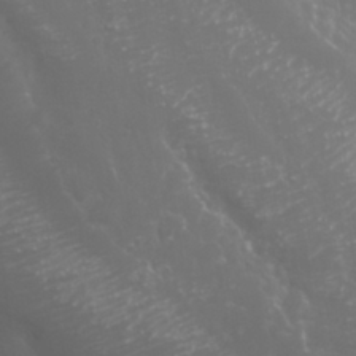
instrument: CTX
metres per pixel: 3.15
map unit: Nhu
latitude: 27.7639
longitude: -60.3467
